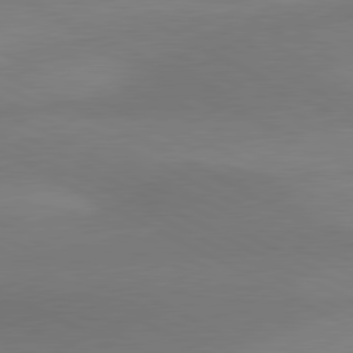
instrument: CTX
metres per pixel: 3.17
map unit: lApd
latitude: 80.7246
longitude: 129.1431
